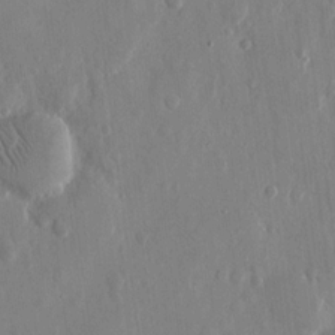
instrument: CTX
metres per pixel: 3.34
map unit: eHh
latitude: 13.0837
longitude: -70.1767
